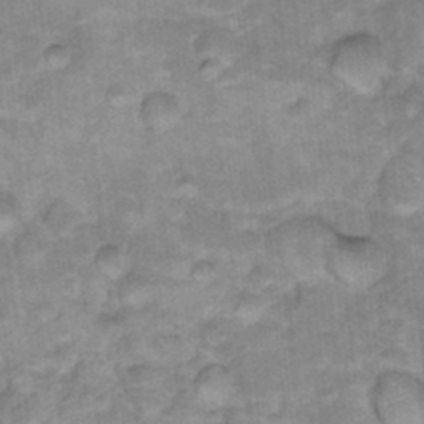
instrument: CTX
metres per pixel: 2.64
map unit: Hto
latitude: 17.7828
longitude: -35.0647
